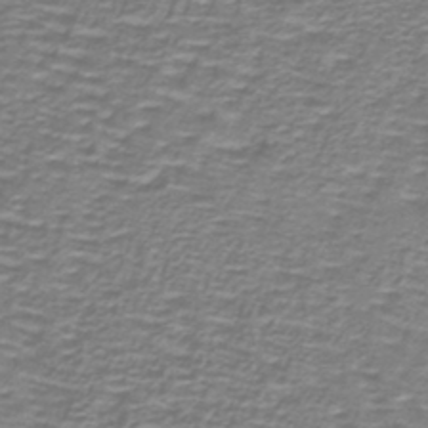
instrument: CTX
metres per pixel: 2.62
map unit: lHb
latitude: -40.0283
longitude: 58.8030
